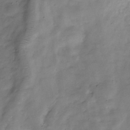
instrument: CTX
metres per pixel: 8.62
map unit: Hve
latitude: -31.7288
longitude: 90.6141
